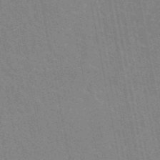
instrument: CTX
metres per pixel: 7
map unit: eAb
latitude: 45.6505
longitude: 121.8611
